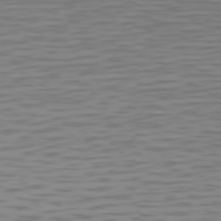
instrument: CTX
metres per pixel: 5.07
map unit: Hpe
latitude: 75.0081
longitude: -126.4223
